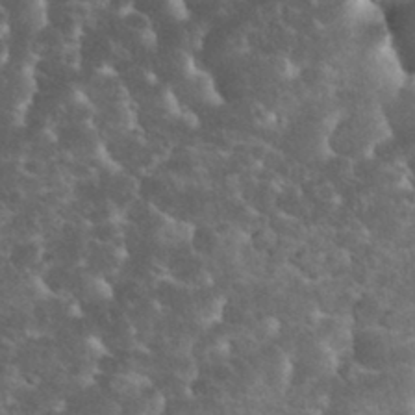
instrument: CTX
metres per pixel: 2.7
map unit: eHh
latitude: 34.8002
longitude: -65.3860
